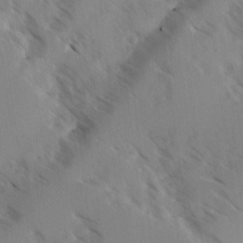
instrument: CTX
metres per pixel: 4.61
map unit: Ave
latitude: -0.1795
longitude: -111.2537
